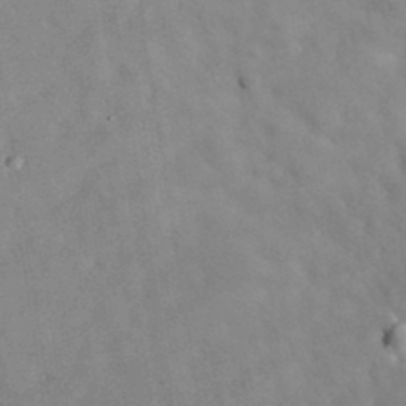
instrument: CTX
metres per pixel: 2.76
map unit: eAb
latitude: 34.8947
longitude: 108.5007
